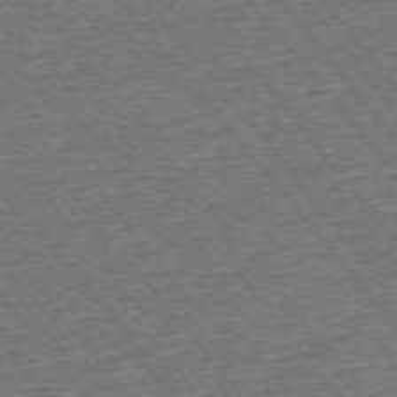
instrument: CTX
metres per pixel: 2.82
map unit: Ap
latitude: -75.4266
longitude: -88.0444
